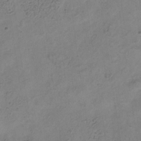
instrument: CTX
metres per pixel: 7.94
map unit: Hve
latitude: -34.5385
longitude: 89.8611
